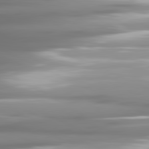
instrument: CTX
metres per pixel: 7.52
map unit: lApd
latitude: 81.2726
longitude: -139.6505
